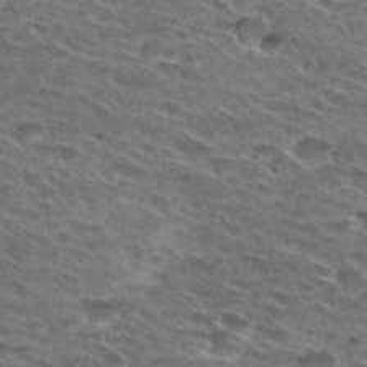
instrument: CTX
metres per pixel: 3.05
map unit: Hto
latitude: 29.3481
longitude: -46.6869
